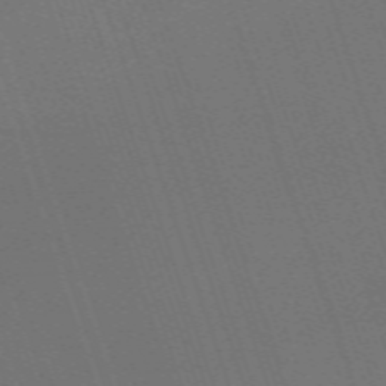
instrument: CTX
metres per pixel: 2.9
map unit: eHh
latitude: -63.9367
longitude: 51.5021
